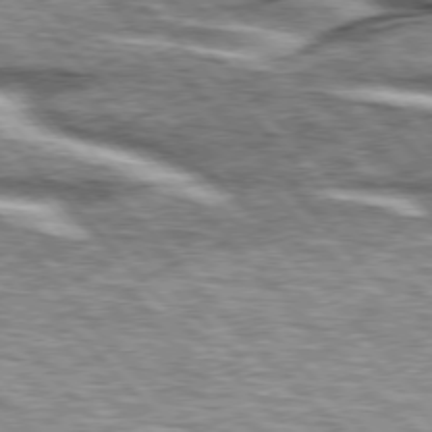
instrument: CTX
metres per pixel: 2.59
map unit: lApd
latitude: 76.3467
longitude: -83.1970
